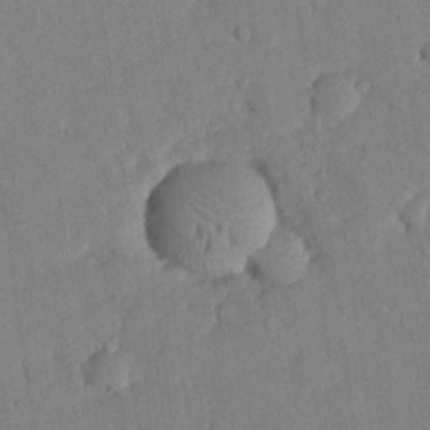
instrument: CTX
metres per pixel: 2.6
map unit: eHh
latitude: 26.4034
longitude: -81.1592
